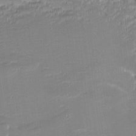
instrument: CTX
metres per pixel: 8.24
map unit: eHh
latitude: -2.3306
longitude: -83.0647
